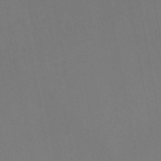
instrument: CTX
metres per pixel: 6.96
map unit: HNhu
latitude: -46.4440
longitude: 93.3510
